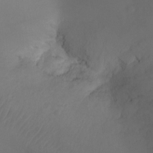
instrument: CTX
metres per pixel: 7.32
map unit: Ht
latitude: -10.1606
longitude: -35.4993
